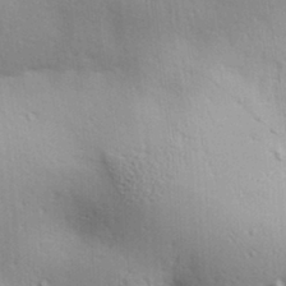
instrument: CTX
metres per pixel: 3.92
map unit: lAa
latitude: 18.1766
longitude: -138.4223
